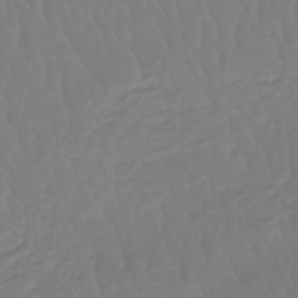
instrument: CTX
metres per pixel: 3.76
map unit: eHb
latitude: -46.8030
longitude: 79.8611
